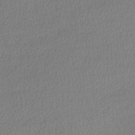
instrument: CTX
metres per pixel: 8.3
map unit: lHb
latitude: -40.7463
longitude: 69.4265
